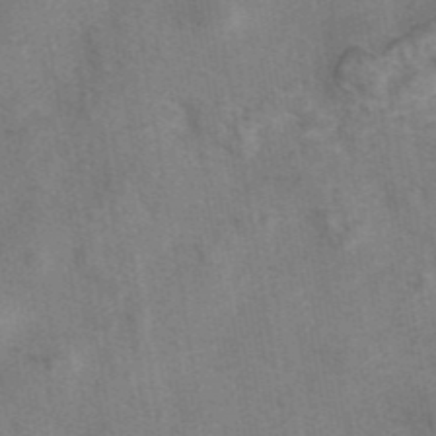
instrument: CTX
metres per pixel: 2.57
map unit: eAb
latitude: 42.9703
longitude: 107.2376
